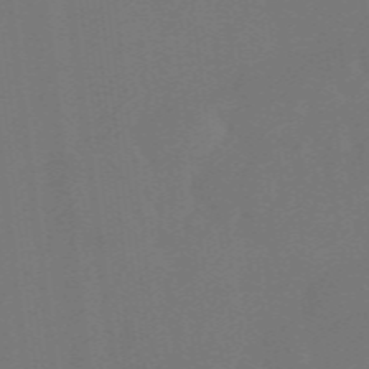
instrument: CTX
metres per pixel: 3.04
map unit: eHb
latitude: -49.7667
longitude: 84.0094
